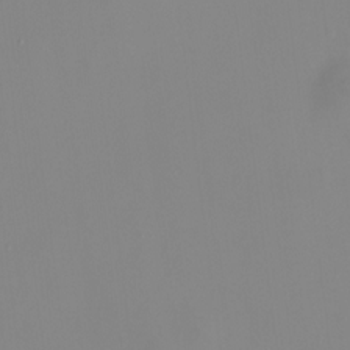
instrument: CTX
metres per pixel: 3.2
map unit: HNhu
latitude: 9.7072
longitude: 10.5952
